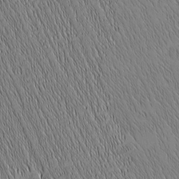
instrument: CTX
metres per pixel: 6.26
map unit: Nhu
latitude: -6.2739
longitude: -151.8016
